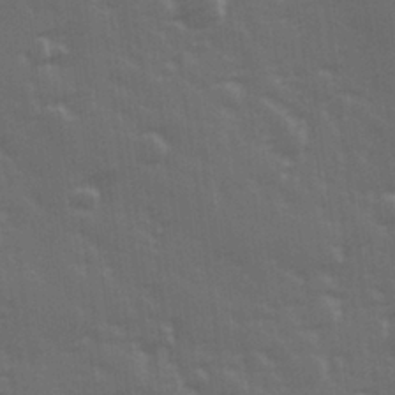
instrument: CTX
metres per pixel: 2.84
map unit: Hve
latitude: 26.7624
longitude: 146.5385
